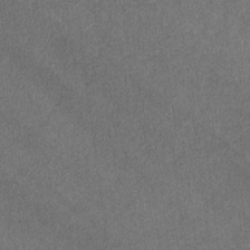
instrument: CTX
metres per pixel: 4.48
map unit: lAvf
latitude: -8.0850
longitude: -111.9528
